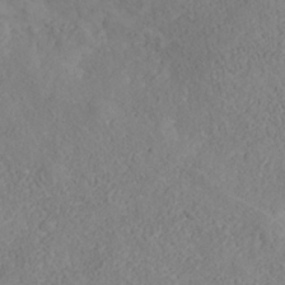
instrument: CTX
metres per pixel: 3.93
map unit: Nhe
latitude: -37.5966
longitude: 139.1431
